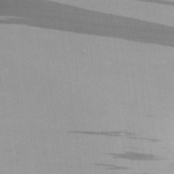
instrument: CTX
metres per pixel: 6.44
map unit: Aa
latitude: 27.4238
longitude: -135.5560
